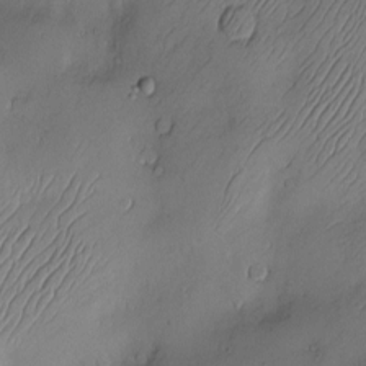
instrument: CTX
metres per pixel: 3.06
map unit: Nve
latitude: -10.5385
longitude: 173.2943
